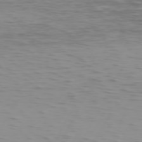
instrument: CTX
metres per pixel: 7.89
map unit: Hpe
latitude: 74.2900
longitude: -126.2145
